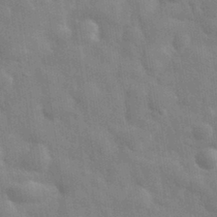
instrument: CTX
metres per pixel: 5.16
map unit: eHh
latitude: 32.4034
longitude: -71.0458
